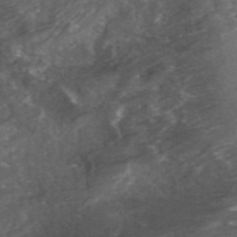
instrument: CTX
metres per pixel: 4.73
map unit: ANa
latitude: 42.2334
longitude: 25.7855
